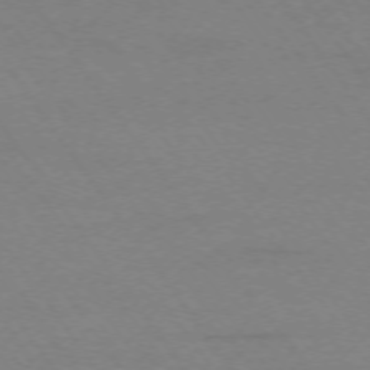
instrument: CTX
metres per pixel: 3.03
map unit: Ap
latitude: -74.2173
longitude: -79.5182
